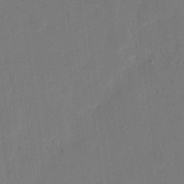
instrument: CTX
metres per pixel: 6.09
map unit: eHh
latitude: 9.4615
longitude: -68.2523
